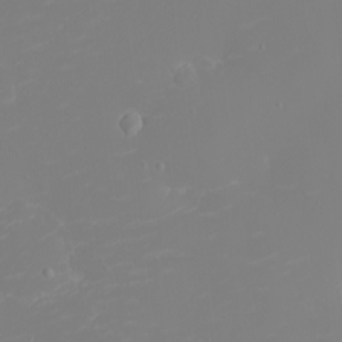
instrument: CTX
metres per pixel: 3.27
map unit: eHh
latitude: -2.8974
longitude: -75.2915
